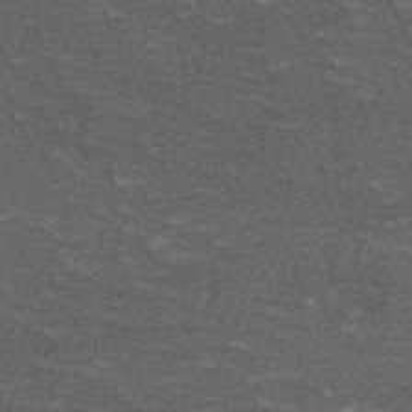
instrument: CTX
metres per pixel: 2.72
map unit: ANa
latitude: 46.1200
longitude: 27.2942
